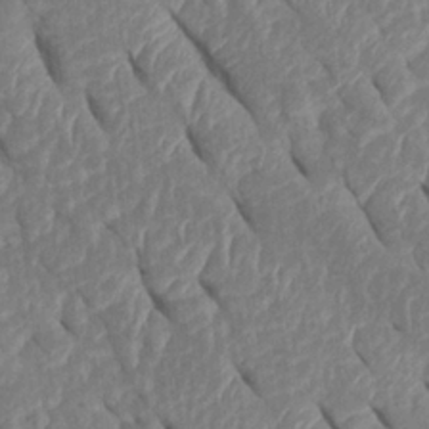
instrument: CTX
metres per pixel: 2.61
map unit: Htu
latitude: 1.6505
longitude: 147.3132
